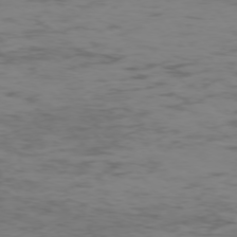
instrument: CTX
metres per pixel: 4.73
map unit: Hpe
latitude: -75.2187
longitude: -19.8394
